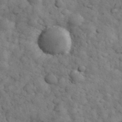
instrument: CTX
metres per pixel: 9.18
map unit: eHh
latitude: 32.9703
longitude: -67.6505
